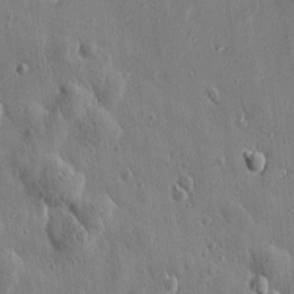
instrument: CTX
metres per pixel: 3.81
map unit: Htu
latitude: 1.4048
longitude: -178.2523
